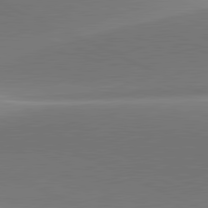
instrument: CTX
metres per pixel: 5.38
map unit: lApd
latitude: 81.5371
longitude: 143.9556
